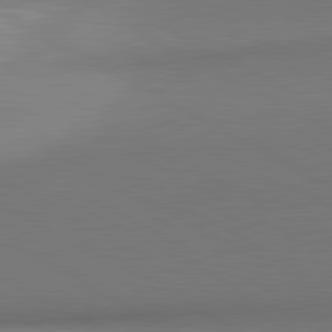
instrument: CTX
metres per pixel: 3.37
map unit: lApd
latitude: 81.1403
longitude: 155.8423
